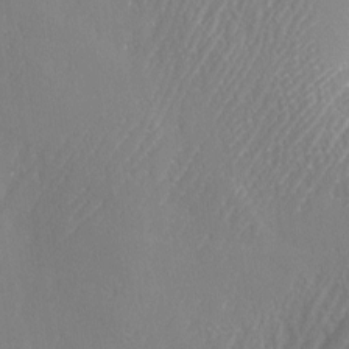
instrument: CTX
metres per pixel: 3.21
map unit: Ave
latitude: -6.3495
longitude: -119.8772
